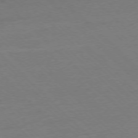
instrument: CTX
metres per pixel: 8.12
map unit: Ap
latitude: -76.8597
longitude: -85.2915
